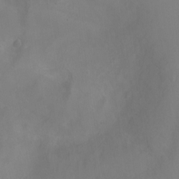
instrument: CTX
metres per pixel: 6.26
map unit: Hto
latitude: -6.1983
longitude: -49.0836
